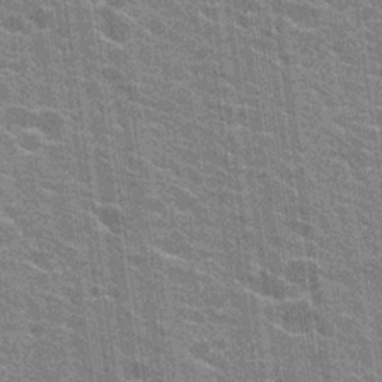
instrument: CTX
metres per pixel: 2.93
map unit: Hto
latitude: 24.0255
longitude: -43.0459
